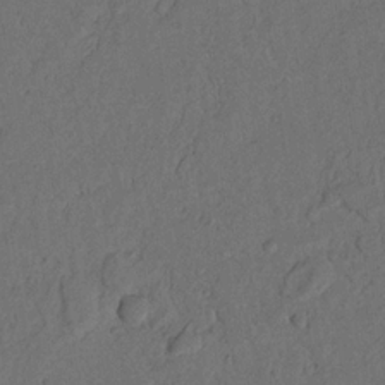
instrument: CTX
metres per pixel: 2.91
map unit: Nhu
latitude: 21.2915
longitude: -75.1970
